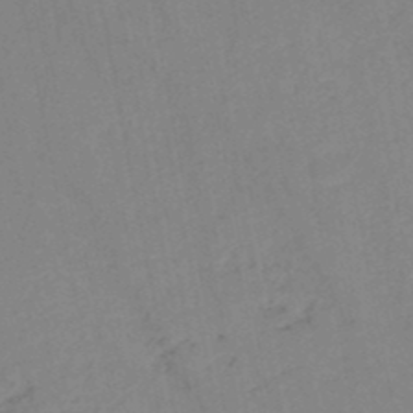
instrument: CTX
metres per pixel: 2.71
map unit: HNb
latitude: -48.2551
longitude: 56.5574
